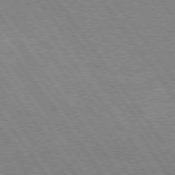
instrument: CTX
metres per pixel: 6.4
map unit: Hpe
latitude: 75.0458
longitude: -157.4048
